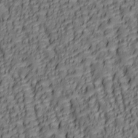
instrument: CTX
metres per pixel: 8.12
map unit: lAa
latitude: 6.2522
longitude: -116.3467
